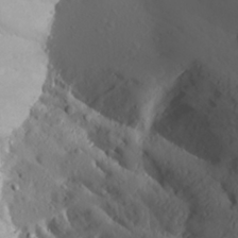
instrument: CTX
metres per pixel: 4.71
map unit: Aa
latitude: 26.1956
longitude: -146.8758
